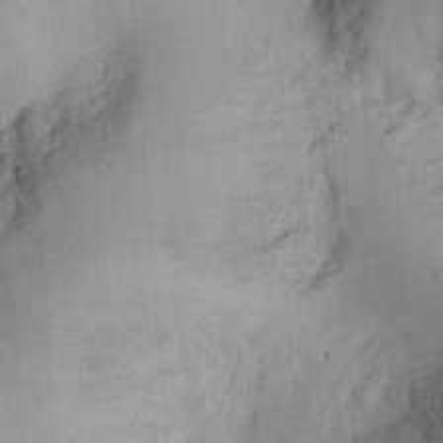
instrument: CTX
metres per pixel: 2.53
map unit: Ht
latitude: 11.0270
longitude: -74.2334
